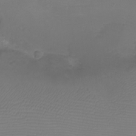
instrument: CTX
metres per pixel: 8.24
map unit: eHh
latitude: -6.3873
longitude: -79.4427
